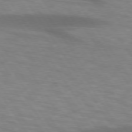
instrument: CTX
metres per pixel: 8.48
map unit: lApd
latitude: 74.2145
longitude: -53.8395
